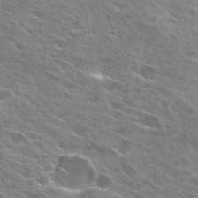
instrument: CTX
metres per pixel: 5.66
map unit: Hto
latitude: 26.8380
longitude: -44.1766
